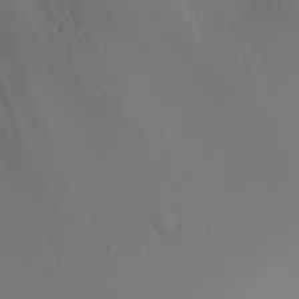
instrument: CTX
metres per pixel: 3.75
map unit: Ht
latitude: 1.2915
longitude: -21.0459
